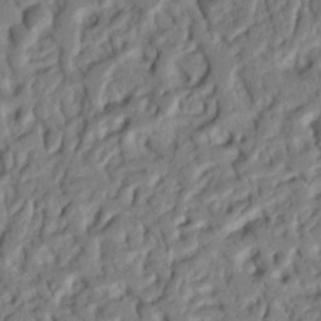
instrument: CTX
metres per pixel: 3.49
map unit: Nhu
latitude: 20.1389
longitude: -78.5924
